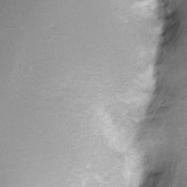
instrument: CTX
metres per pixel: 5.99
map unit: Nve
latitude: -24.6329
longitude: -109.2726
